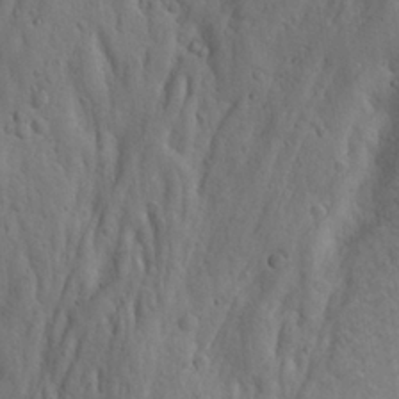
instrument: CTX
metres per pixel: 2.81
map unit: Ave
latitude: 23.2537
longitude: -134.6112
